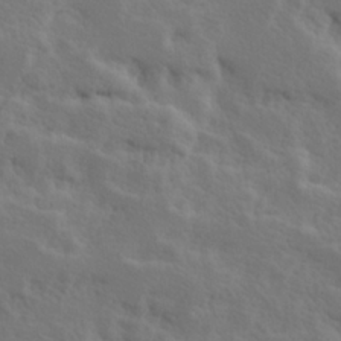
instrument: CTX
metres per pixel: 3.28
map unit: Hve
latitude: 25.2914
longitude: 145.3699
